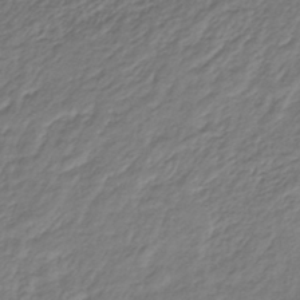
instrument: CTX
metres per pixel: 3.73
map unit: lHb
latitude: -39.5210
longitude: 71.7478
